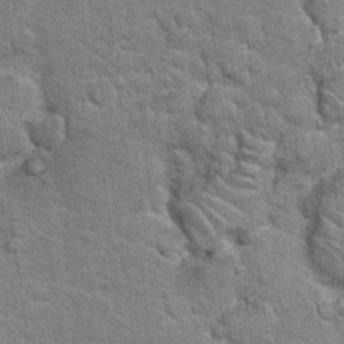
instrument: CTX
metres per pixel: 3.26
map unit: Hto
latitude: 20.6491
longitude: -47.9906
